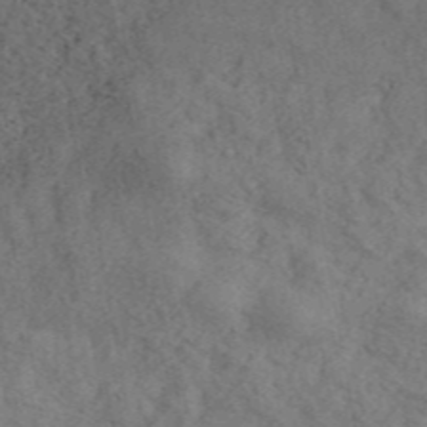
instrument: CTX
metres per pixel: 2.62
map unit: ANa
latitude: 45.1214
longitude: 45.7667
